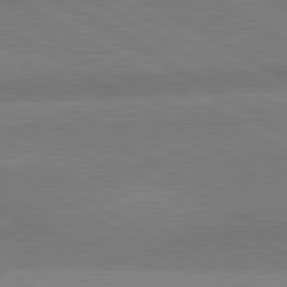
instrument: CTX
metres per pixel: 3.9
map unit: lApd
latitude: 81.9528
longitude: 139.6155
